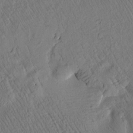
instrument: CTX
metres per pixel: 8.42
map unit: Htu
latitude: 3.1970
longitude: 178.5951
